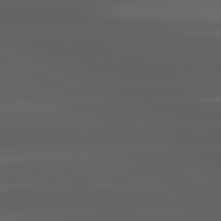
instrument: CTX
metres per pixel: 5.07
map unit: lApd
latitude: 80.6113
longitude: -140.2522
